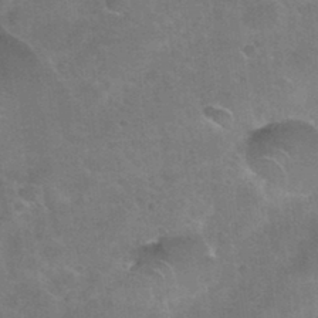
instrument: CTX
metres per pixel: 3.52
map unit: Nhu
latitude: 31.2726
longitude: -53.8961
